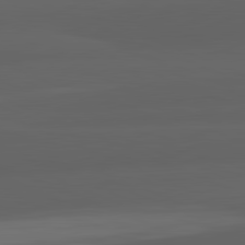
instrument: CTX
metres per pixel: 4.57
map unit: lApd
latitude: 82.2144
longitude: -170.7246
